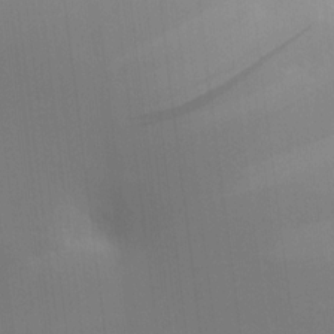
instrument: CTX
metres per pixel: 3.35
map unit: HNhu
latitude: 13.1214
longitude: 11.6155
